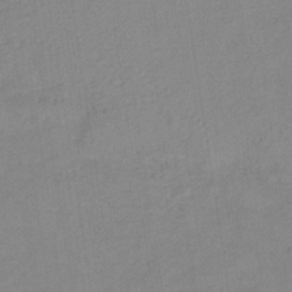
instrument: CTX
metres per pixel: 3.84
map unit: lHb
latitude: -35.8044
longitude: 72.2928
